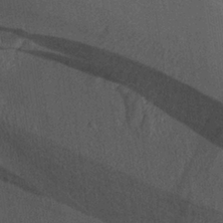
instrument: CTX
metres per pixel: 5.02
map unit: Aa
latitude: 29.1025
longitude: -136.7813
